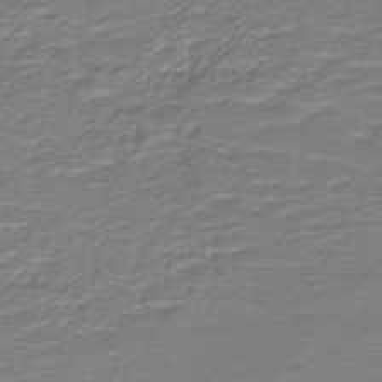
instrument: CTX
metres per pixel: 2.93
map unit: lHb
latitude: -42.3306
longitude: 52.4818
